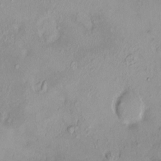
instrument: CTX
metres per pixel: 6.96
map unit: HNhu
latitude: 4.8569
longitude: 8.1606
